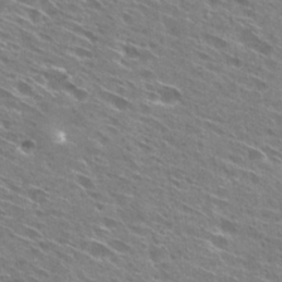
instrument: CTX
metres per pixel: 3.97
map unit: Hto
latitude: 28.6112
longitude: -44.4979
